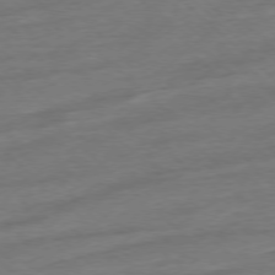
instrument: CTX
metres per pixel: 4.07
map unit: Ap
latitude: -77.5966
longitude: -97.5182
